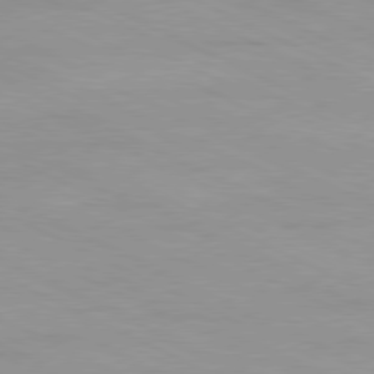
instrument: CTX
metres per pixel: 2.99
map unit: Ap
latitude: -81.2565
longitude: -92.2333
